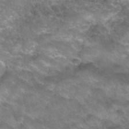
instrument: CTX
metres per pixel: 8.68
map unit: Hto
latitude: 32.4979
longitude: -48.2522
